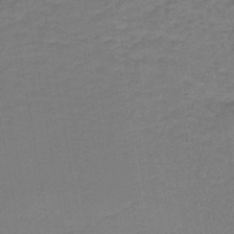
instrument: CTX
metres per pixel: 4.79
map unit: lHb
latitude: -42.5384
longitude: 53.1431
